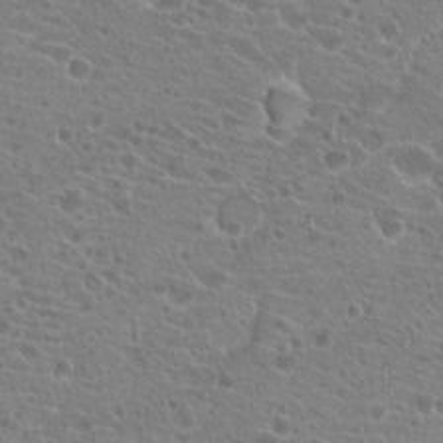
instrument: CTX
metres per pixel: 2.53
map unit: Hto
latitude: 21.1970
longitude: -40.9135
